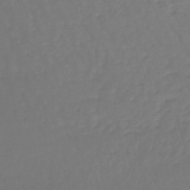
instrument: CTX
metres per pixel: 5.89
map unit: lHb
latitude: -45.5021
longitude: 62.3684
